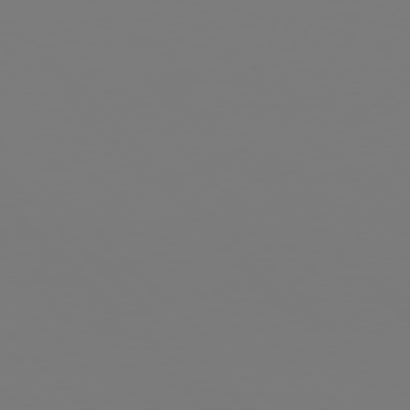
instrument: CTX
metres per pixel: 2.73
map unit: Hpe
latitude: 76.9891
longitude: -162.4223
